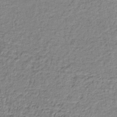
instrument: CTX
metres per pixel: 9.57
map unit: lHb
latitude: -36.5762
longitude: 59.9556
